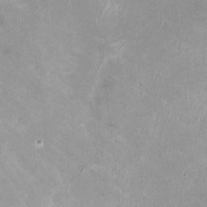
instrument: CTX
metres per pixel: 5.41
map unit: HNhu
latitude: -0.5196
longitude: -4.1956
